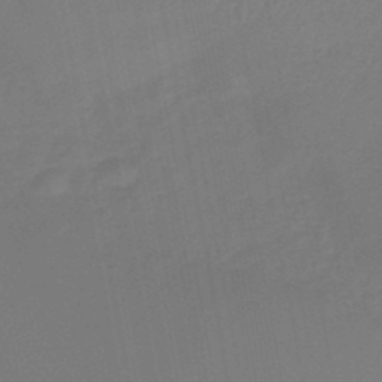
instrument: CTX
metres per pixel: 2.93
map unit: lHb
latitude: -46.5384
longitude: 74.7652
